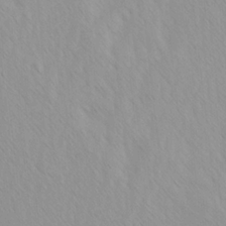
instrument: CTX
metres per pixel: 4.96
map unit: Ave
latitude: -1.2754
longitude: -112.9325
